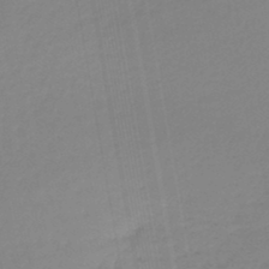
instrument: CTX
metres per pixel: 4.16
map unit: lHb
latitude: -45.8800
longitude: 67.0108
